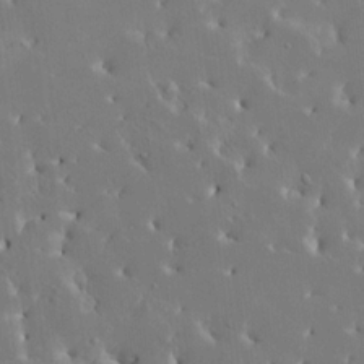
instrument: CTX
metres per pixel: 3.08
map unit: HNhu
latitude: 6.4790
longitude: -4.7624
